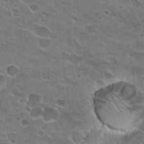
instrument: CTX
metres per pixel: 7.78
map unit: Hto
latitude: 23.5371
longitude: -41.9717
